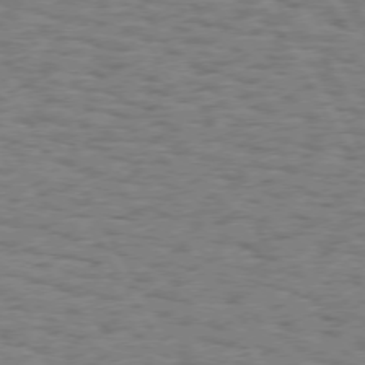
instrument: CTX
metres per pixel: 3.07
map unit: Hpe
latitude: 74.1200
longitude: -135.3481
